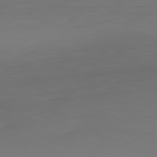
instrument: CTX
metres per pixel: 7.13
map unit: Hpe
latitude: -82.1417
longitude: 7.8233
